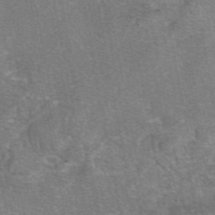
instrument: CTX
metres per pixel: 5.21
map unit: eAb
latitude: 47.1215
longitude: 103.8045
